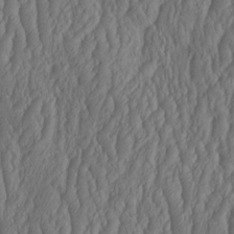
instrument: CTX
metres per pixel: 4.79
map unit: HNhu
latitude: -1.8990
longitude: 13.3132
